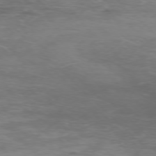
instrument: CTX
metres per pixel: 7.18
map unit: Ap
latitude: -76.3495
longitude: -68.1011
